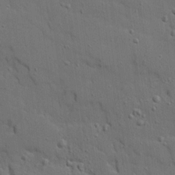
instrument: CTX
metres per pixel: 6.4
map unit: Ave
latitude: 19.0269
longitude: -128.8002
